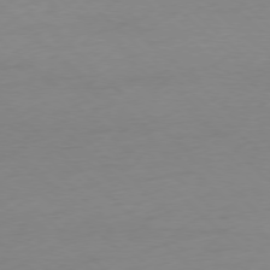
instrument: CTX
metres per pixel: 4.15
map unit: Ap
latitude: -77.9178
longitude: -70.5735
